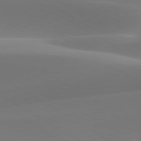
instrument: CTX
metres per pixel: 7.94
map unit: lApd
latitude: 79.8395
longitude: -93.5371
